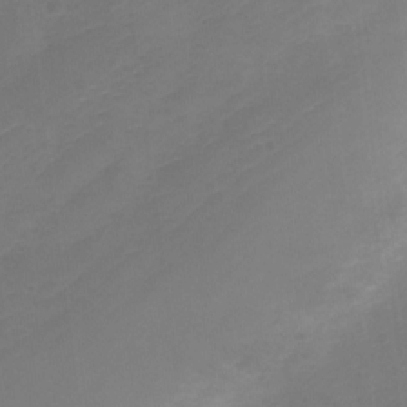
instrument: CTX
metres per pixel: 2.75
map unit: Nve
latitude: -20.7652
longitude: 107.6722
